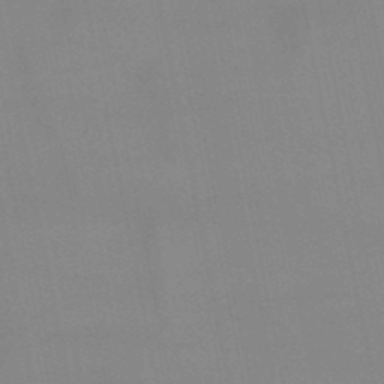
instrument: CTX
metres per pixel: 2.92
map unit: lHb
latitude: -49.5210
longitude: 68.9352
